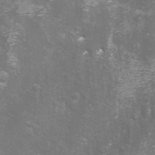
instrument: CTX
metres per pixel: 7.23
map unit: Aa
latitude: -9.0108
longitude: -72.1956
